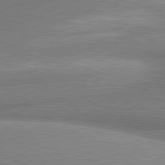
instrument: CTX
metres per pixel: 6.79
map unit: lApd
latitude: 80.1200
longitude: 176.6330
